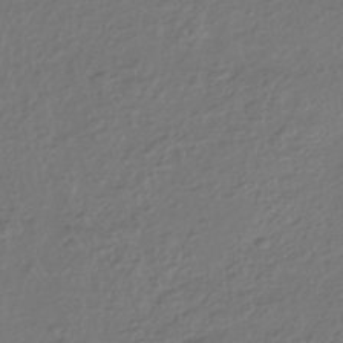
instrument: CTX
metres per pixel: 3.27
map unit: HNhu
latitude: -43.8233
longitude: 97.3888
